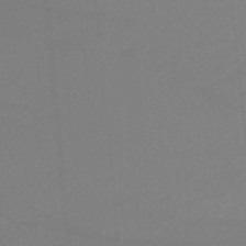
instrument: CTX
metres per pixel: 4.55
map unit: lHb
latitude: -48.2551
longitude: 83.6155
